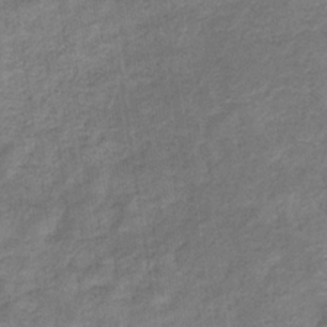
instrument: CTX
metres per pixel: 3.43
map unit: eHb
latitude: -33.5022
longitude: 74.5007
